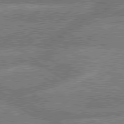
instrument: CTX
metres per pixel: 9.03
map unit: lApd
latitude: 79.8584
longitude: -160.9136
